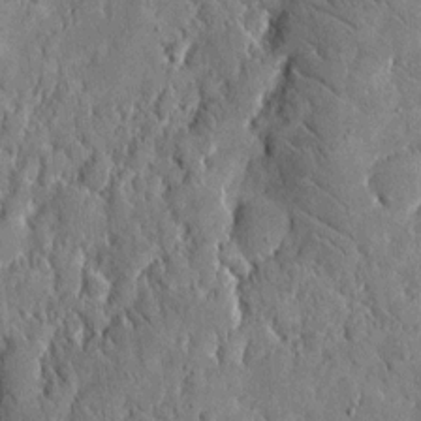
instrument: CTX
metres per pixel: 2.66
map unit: eHh
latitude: 10.4223
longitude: -67.6505
